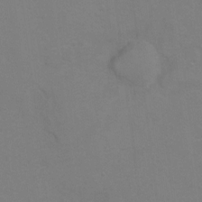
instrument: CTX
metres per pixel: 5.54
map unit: Hto
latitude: 7.2537
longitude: -35.8205
